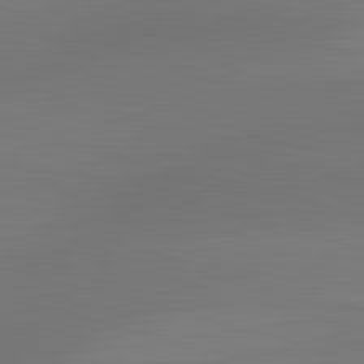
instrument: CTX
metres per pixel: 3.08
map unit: lApd
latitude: 83.3670
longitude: -132.8191
